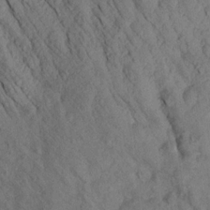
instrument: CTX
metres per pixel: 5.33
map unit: Aa
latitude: 16.4601
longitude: -146.8191
